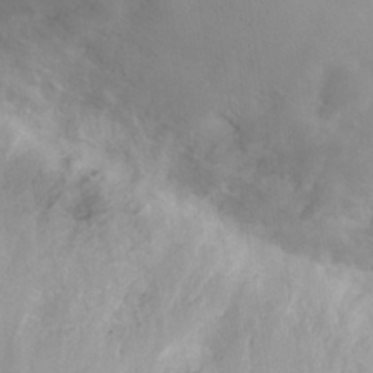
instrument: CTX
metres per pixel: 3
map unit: eHh
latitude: 31.3293
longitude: -59.4049
